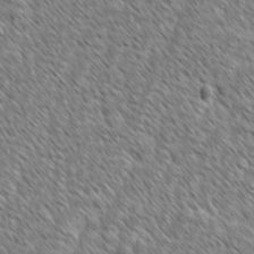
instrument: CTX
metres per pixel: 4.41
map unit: lAvf
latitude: -2.1605
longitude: -114.6868
